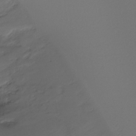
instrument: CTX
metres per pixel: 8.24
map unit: Ht
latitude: -15.9556
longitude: -45.9339
